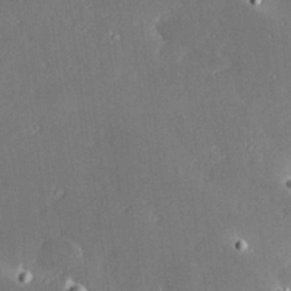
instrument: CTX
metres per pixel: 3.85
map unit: Hve
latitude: 28.1578
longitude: -93.5182
